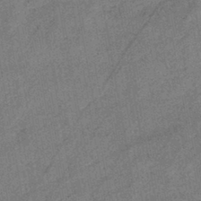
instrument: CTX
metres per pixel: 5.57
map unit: eHb
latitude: -42.2739
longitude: 82.5574
